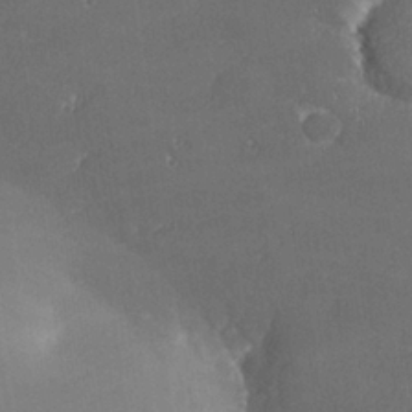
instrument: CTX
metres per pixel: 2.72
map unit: lHvf
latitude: 25.4804
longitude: 140.9542
